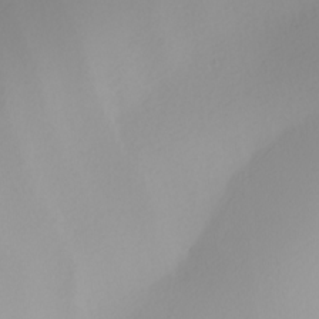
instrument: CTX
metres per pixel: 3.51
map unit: Nhu
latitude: -7.9367
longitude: -95.4238
